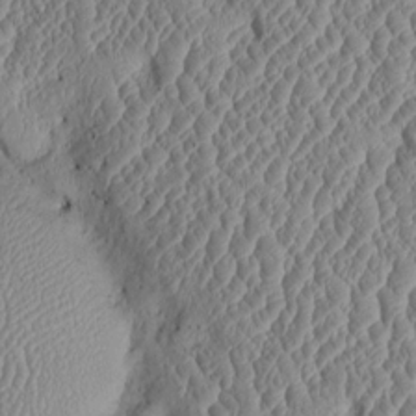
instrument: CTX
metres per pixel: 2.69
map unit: Htu
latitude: 2.2711
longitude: 149.5777
